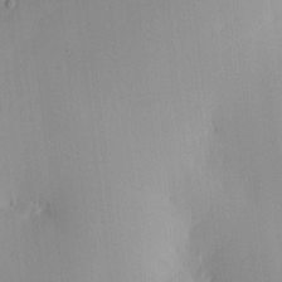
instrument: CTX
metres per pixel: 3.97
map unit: HNhu
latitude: 9.4615
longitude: 15.5588
